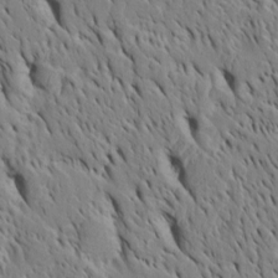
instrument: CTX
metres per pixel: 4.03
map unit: Htu
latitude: -4.0850
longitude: 151.7666
